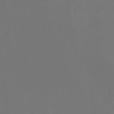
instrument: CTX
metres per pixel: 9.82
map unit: Ht
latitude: -15.9367
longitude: -50.4034
